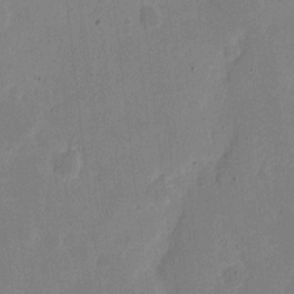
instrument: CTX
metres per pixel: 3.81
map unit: eHh
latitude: 6.5546
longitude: -66.8758
